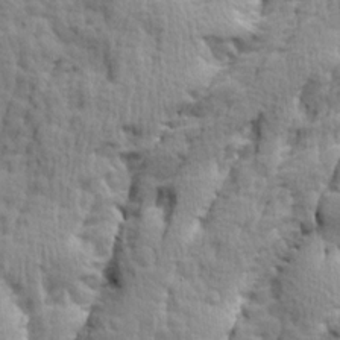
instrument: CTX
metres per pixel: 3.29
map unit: Ave
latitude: 14.2523
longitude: -134.6301
